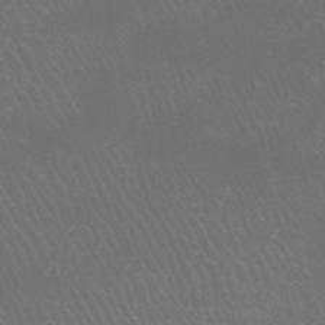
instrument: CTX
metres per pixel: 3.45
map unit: HNhu
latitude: -47.0297
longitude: 30.5573
